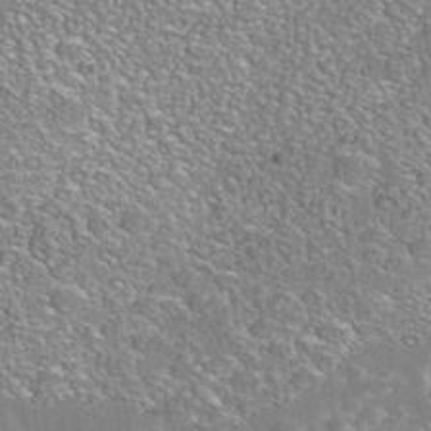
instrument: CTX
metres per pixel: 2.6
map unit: Nhe
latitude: -41.0864
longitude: -100.9325
